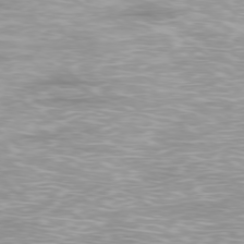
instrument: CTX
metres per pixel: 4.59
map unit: Ap
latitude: -78.1605
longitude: -93.8772
